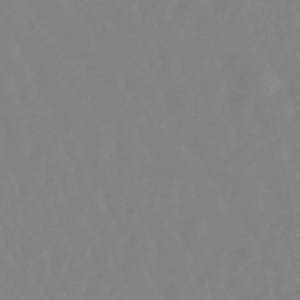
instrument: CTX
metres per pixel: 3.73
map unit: lHb
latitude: -48.5196
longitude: 78.7463
